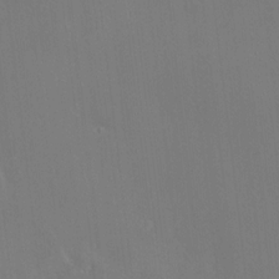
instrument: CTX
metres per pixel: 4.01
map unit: HNhu
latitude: 5.6316
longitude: 4.1039
